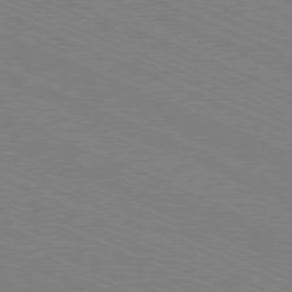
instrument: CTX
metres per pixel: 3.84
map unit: Ap
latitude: -80.8219
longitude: -74.6491
